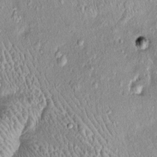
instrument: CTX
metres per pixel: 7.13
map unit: Htu
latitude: -6.0283
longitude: 158.6518
